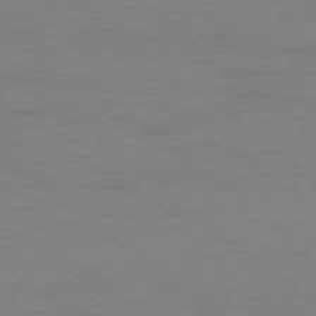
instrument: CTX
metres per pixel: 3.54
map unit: Ap
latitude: -78.6329
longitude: -54.9325
